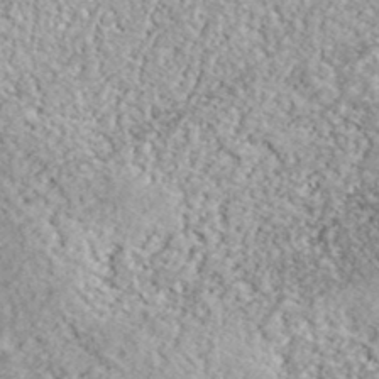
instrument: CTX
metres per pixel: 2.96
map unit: lHvf
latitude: 37.8961
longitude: -87.8961
